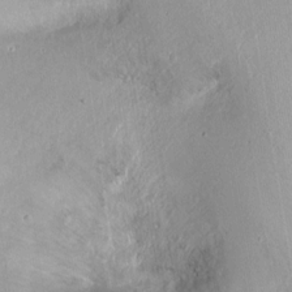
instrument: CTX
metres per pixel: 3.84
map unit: Ht
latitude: -15.6155
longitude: -41.6882
